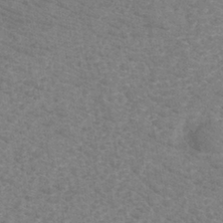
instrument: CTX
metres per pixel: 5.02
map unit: eHh
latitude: -40.8597
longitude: -29.5749
